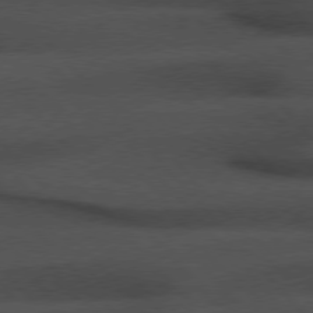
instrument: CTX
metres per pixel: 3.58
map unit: Hpe
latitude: 76.5734
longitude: -157.8394
